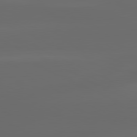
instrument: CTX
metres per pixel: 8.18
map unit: lApd
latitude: 80.6868
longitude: -137.5560
